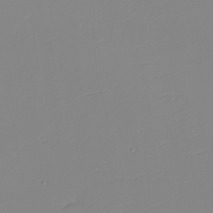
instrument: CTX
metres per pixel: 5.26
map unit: eHh
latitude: -4.1039
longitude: -82.8380
